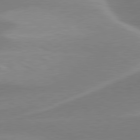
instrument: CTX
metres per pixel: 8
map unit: lApd
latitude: 79.5749
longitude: -114.6679
